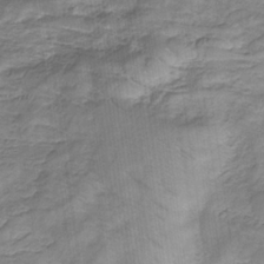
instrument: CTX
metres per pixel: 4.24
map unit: eHb
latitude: -32.4062
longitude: 67.5777
